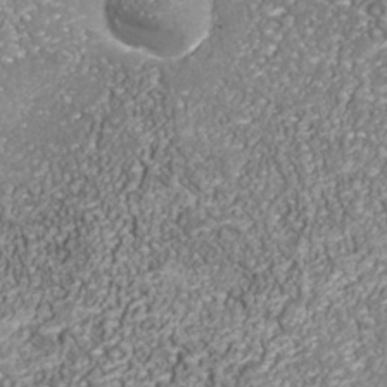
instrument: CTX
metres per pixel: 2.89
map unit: Nhu
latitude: -38.9731
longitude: -84.0444
